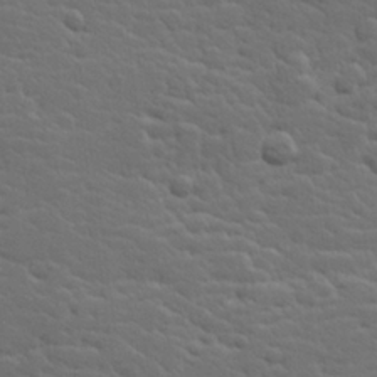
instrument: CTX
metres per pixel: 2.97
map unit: Hve
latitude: 26.0444
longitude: 144.4062
